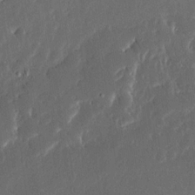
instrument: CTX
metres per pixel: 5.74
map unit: Ave
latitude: 14.9325
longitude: -139.0269
